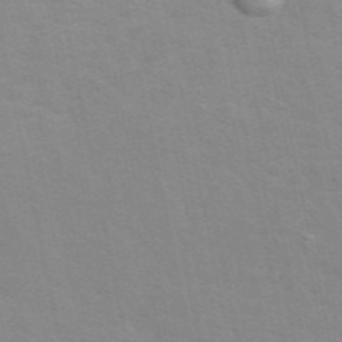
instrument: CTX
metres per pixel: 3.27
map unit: ANa
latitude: 49.4615
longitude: -73.2348
